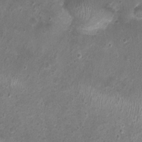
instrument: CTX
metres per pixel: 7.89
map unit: Nhu
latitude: 1.4048
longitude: -15.5938
